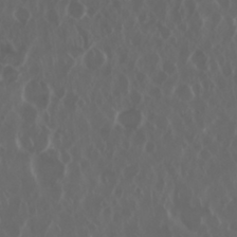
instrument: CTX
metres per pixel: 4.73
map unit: Nhu
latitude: 29.8016
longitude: -60.0633
